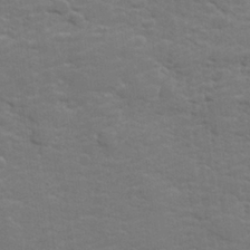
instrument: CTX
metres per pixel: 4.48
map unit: lHvf
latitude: 25.5560
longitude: 141.9178
